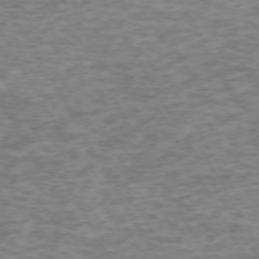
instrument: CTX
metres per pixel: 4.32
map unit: Hpe
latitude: -72.0283
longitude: 13.6533
